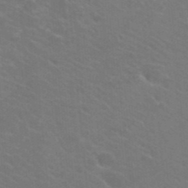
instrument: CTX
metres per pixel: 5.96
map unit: Hto
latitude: 23.6694
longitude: -36.9136
